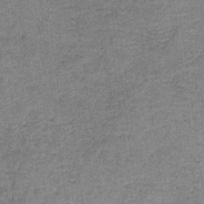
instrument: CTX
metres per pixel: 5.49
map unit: eAb
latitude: -35.8422
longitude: 53.1242
